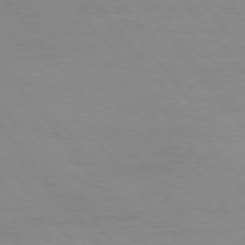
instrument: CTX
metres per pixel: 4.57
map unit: Hpe
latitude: 75.5371
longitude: -143.4804
